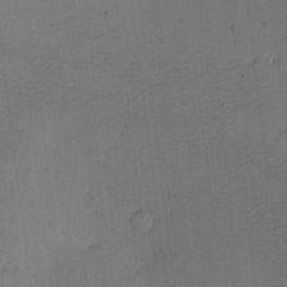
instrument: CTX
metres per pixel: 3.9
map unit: eHh
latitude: -2.5384
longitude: -73.7639
